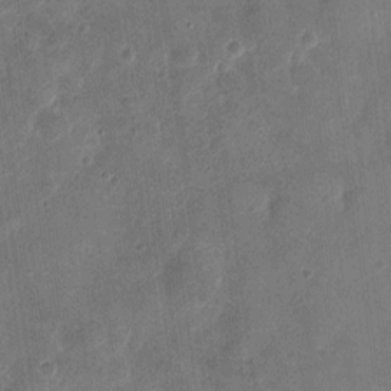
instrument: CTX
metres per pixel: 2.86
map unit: eHh
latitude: 8.6869
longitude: -74.2145
